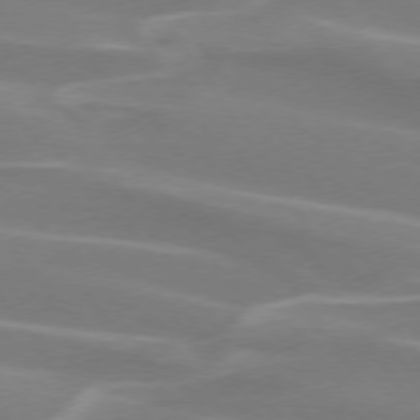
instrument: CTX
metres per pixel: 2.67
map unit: lApd
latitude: 74.1767
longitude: -61.5560
